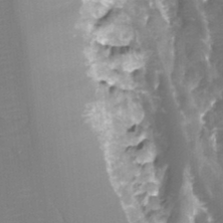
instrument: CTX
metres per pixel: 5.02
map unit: Ht
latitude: -4.0094
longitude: -61.9150
